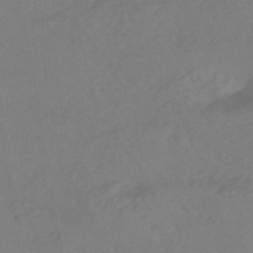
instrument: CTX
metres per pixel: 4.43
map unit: HNhu
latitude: -45.9556
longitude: 91.4266
